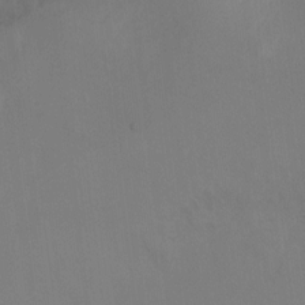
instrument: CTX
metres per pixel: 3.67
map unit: Ht
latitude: -11.9178
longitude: -35.0836
